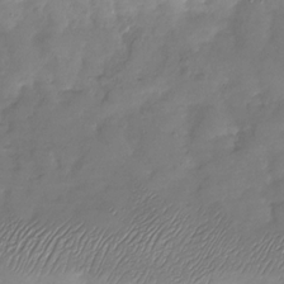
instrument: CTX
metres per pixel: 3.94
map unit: Nhu
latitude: -28.3495
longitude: -58.4223
